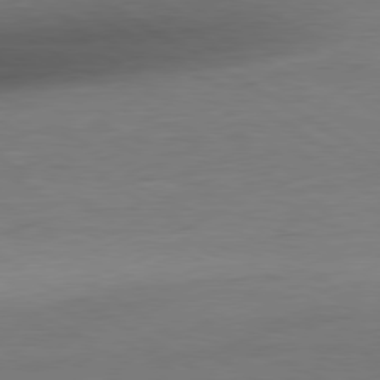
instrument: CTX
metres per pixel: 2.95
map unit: Ap
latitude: -80.9353
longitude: -79.0459
